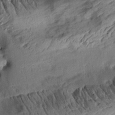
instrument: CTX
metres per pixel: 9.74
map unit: Aa
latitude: 10.4601
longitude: -142.9703
